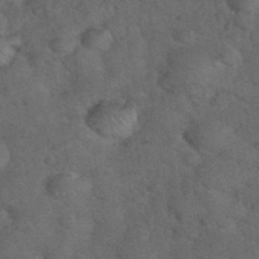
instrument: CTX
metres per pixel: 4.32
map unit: eHh
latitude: 37.6694
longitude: -66.9702
